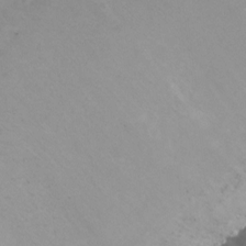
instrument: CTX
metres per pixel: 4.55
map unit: Ht
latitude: 1.3670
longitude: -35.1214
